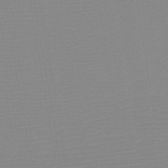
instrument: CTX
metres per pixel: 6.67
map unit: HNb
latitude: -45.8045
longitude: -43.3482
